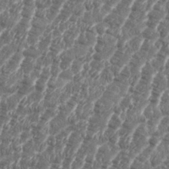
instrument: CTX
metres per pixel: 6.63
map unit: eHh
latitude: 35.9717
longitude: -136.5735
